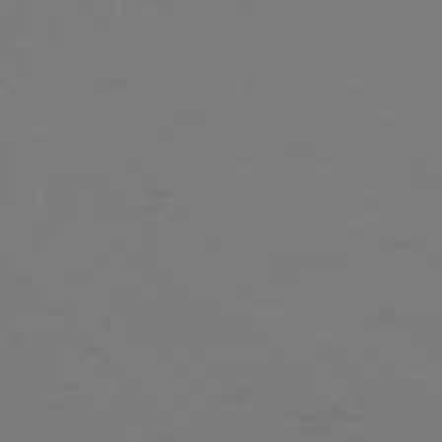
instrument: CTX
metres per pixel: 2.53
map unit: Ap
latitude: -77.2754
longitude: -71.7261
